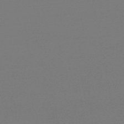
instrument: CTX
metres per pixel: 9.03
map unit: lHb
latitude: -47.2187
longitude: 69.3509
